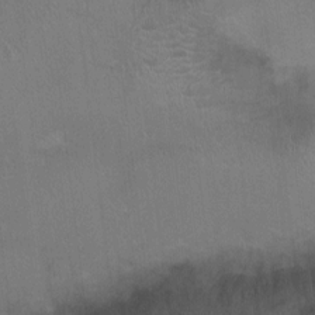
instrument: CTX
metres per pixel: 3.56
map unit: Ht
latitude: -1.3888
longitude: -17.2537
